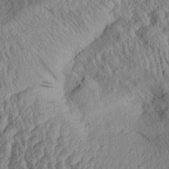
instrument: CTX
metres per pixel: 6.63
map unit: Aa
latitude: 30.6680
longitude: -133.7261
